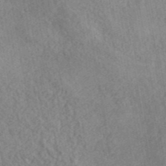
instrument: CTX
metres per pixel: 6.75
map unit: ANa
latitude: 41.7638
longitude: 52.4818
